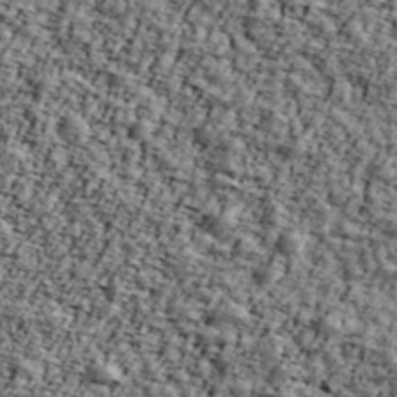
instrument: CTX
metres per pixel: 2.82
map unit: Ave
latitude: 43.2915
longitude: -110.6302
